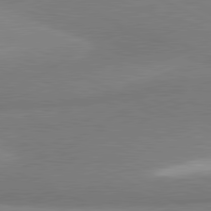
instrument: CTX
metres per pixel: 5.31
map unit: lApd
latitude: 81.1403
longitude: 165.6911
